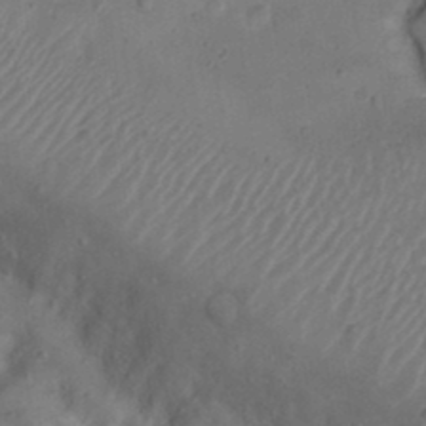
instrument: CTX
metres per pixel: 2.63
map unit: eHh
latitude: 22.6490
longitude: -70.4412
